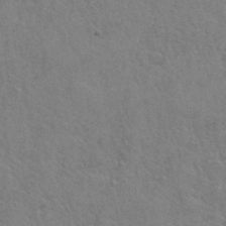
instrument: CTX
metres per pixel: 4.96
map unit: Hto
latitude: 36.8569
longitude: -46.1767
